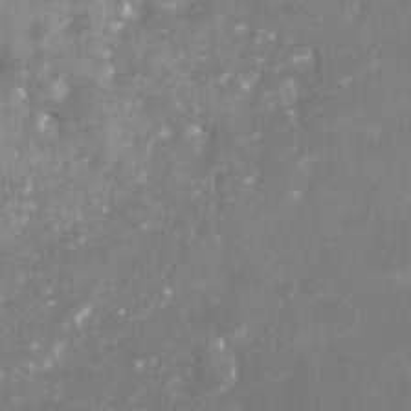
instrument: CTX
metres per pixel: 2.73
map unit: Nhu
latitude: -29.2187
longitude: -64.2900
